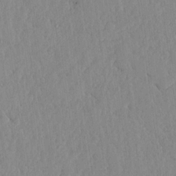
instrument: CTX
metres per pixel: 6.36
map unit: lHvf
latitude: 17.1781
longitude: -116.0255
